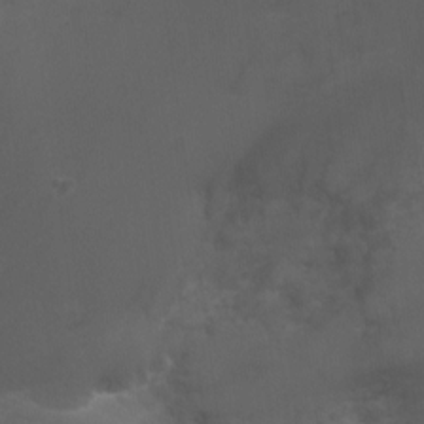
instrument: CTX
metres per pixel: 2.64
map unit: Ht
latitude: -0.9164
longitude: -16.5735
